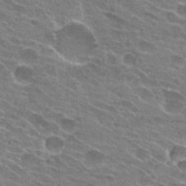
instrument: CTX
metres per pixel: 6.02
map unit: Hto
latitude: 24.7057
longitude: -43.6316
